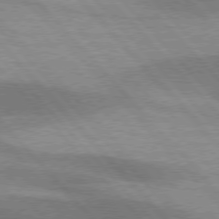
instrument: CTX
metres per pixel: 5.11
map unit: lApd
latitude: 76.1766
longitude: -62.6113
